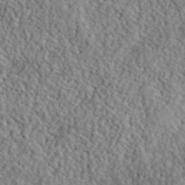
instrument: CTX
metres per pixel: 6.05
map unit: lHvf
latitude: 40.7435
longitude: -86.1389
